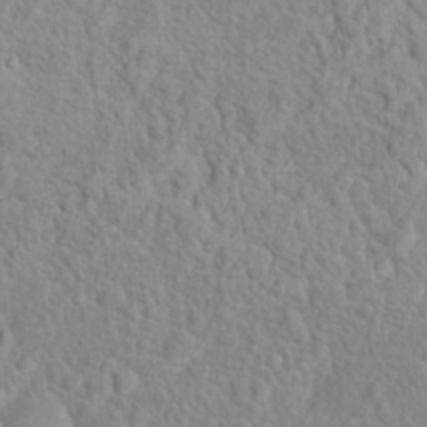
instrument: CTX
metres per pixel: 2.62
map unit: Hto
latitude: 16.6491
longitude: -41.9528
